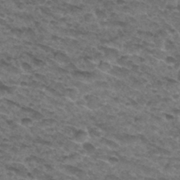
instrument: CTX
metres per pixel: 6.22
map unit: Hto
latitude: 32.1200
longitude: -48.2145
